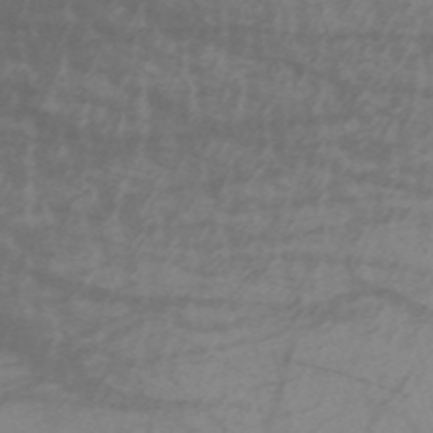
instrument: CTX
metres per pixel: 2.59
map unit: HNb
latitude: -53.3509
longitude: -49.8394
